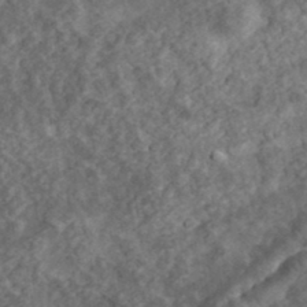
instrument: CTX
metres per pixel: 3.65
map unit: eHh
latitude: 35.9906
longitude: -79.6127
